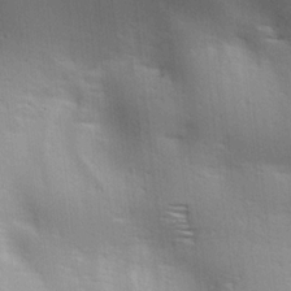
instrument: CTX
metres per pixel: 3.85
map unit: lAa
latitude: 18.0444
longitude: -138.1578
